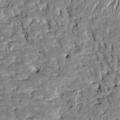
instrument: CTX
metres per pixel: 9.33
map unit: Htu
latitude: -1.7478
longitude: 149.8045
